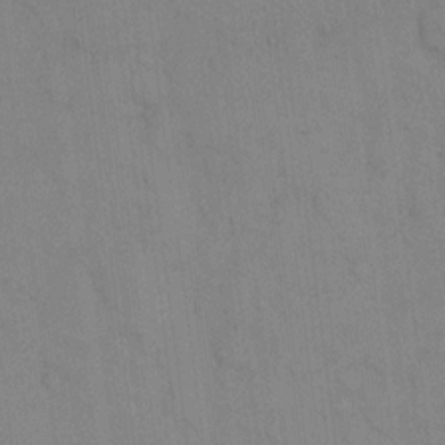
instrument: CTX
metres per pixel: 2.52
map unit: eHh
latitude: 13.4804
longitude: -62.3656
